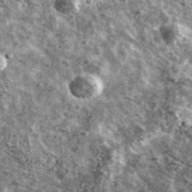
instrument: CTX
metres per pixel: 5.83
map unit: Ave
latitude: 41.2915
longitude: -107.9528
